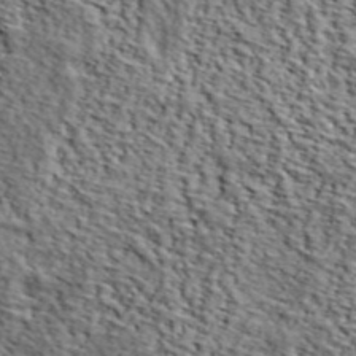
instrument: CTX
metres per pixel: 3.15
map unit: lHvf
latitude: 38.7435
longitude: -87.2348
